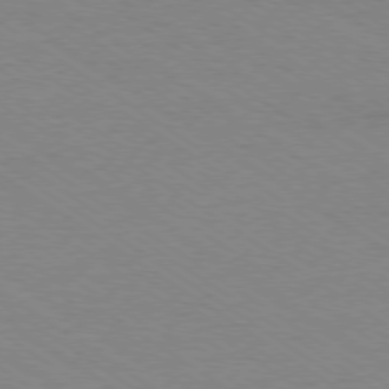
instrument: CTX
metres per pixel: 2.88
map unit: Ap
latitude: -78.8597
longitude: -85.1025
